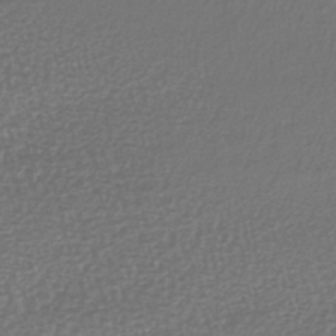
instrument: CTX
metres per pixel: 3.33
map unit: lHb
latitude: -41.6722
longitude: 72.2928
